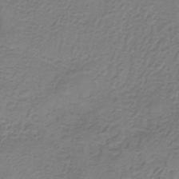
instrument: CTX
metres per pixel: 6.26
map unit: HNb
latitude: -33.3321
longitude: 56.1039
